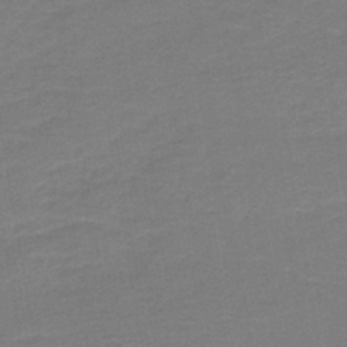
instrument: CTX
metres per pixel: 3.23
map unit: HNb
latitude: -43.2187
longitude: 49.4644
